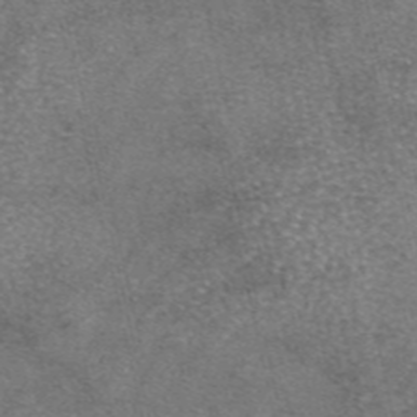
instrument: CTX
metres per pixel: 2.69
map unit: eAb
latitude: 46.4601
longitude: 105.0675
